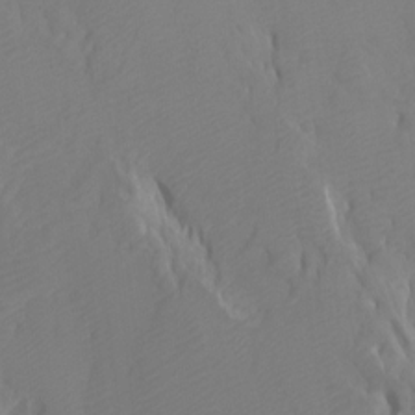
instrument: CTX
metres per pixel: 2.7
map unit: Htu
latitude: -7.5210
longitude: -48.0822
